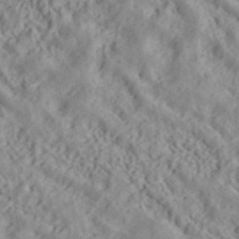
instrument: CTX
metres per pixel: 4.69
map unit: ANa
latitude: 40.0633
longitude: 28.0661
